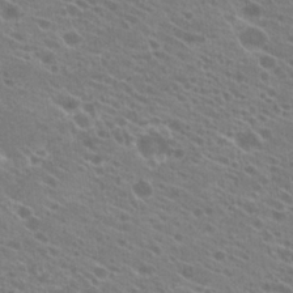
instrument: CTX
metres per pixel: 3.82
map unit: Hto
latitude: 22.3845
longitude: -38.9891
